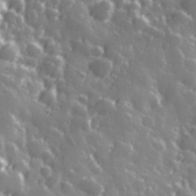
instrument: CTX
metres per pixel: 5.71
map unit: Hve
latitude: 28.2333
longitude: 146.7841
